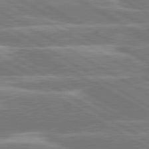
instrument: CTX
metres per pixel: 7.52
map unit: lApd
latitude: 80.4601
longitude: -131.1593
